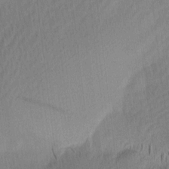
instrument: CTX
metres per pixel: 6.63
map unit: Ave
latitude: 12.4790
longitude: -107.0269
